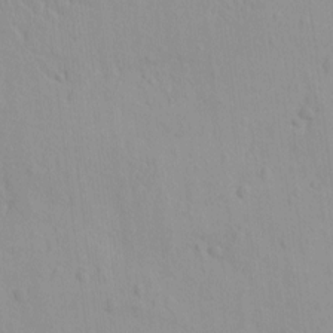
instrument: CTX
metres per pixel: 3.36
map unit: eHh
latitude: -1.6533
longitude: 19.1998
